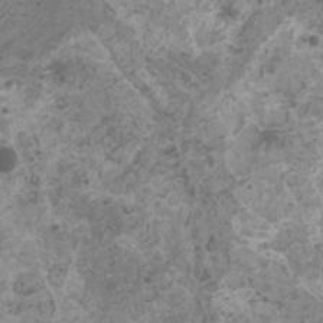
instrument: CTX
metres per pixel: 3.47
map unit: HNhu
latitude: -0.8597
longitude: 2.3873
